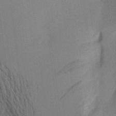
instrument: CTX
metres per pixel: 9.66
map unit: Aa
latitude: 20.6680
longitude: -144.5923
